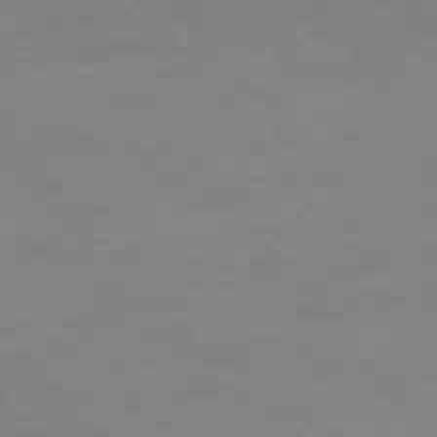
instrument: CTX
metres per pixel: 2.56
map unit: Hpe
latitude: 75.4238
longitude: -141.7638
